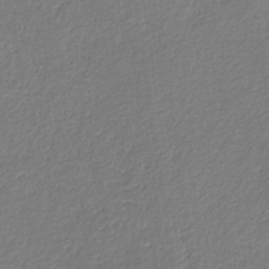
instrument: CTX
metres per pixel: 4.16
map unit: eHb
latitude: -30.6140
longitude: 67.3510
